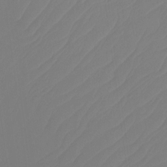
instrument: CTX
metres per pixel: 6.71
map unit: Htu
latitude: -14.2551
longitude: -49.9717
